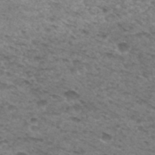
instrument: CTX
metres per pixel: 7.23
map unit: Hto
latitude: 30.6491
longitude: -48.1389
